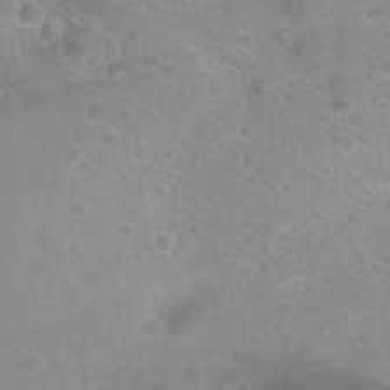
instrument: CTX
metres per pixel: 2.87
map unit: Nhu
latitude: 24.4412
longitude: -52.4412
